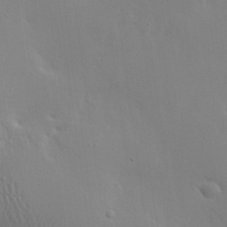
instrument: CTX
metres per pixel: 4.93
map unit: eHh
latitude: 25.4426
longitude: -69.9339
